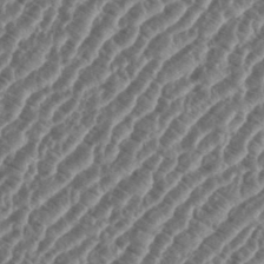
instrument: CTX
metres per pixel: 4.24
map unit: eHh
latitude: 36.8569
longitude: -135.5560
